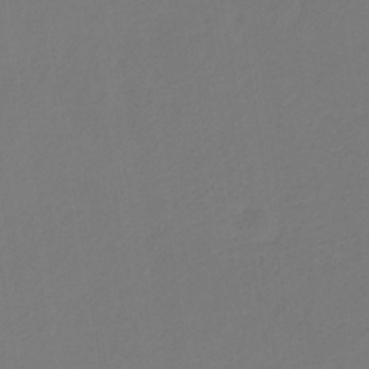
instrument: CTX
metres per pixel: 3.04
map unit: eHb
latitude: -31.7099
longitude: 71.9556
